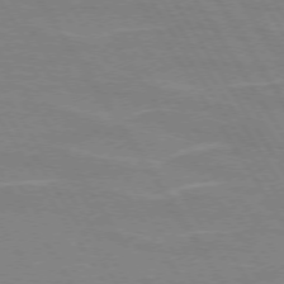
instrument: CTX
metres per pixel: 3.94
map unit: lApd
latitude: 73.0081
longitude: -56.4034
